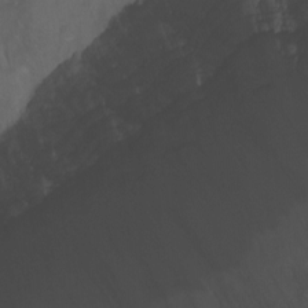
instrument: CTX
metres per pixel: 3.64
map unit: Nhu
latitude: -7.5210
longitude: -45.6694
